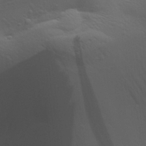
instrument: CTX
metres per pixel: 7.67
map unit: Aa
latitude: 29.8016
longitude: -134.4601
